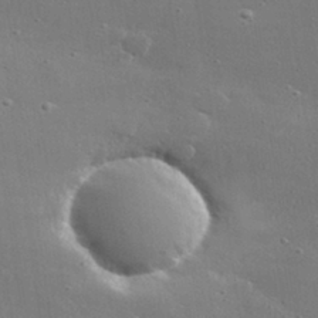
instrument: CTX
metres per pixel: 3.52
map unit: lHvf
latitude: 31.2915
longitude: -89.2726
